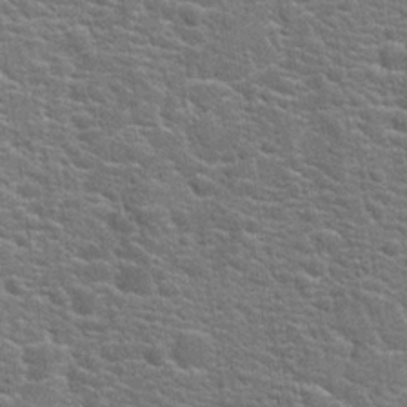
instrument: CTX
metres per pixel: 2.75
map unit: Hto
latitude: 20.4412
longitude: -44.1578
